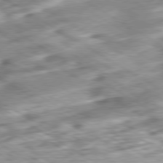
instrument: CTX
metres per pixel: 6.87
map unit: Hpe
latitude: -80.5385
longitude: 22.0661
